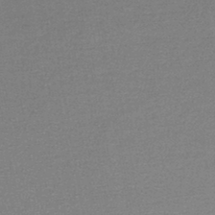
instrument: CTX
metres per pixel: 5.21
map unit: lHb
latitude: -44.2740
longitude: 57.6533
